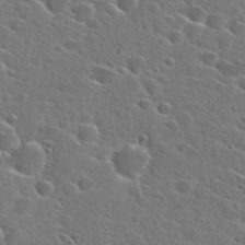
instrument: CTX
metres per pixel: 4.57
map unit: Hto
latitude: 26.7057
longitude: -46.7813
